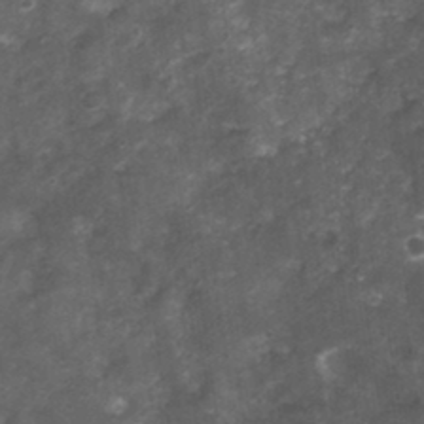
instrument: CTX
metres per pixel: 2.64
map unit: Nhu
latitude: 3.1214
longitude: -18.1011
